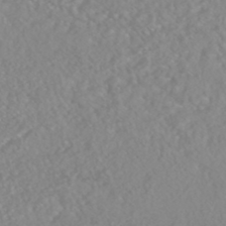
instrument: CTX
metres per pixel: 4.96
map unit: HNhu
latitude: -46.8975
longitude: 104.4440
